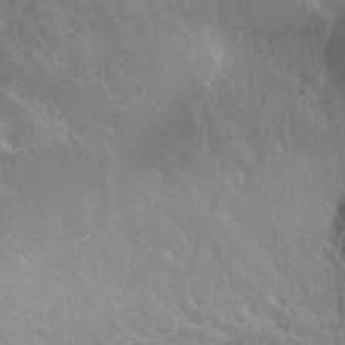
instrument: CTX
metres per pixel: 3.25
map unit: Hto
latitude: 34.9324
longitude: -49.9717
